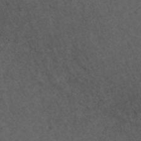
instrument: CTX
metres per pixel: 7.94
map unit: ANa
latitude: 42.6868
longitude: 28.2173
